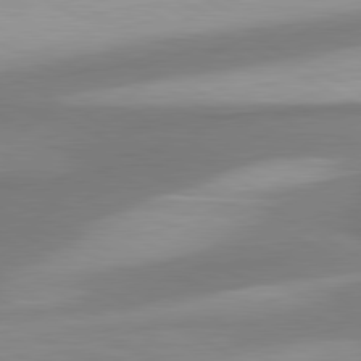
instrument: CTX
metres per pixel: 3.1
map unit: lApd
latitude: 80.5924
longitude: 176.3495
